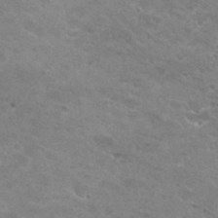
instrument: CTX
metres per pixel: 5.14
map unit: Hto
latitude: 30.4601
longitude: -46.4034
